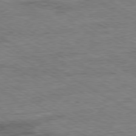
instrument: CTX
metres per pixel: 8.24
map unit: Ap
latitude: -80.1606
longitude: -77.4993
